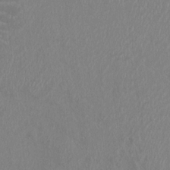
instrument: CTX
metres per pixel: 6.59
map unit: HNhu
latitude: 7.5182
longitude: -3.1403
